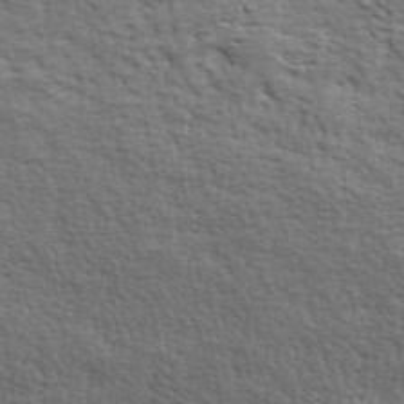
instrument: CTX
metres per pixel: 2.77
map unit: ANa
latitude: 45.8016
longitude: -84.2523
